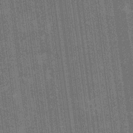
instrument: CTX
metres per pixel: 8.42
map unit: Ave
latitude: 15.4994
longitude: -138.3278
